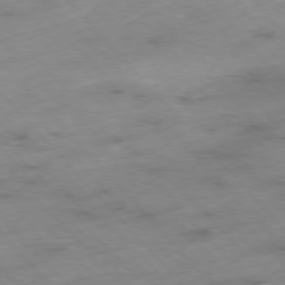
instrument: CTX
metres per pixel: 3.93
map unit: Hpe
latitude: -76.8597
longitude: -17.8772
